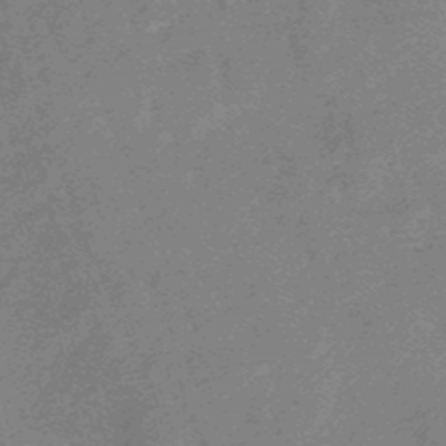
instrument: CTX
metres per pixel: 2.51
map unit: eHb
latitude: -48.3684
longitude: 86.9920
